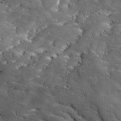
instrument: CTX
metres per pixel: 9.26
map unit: Ave
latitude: 18.1766
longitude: -136.3845
